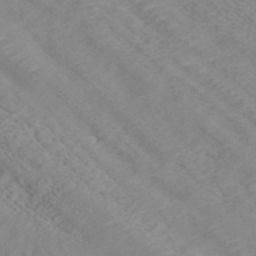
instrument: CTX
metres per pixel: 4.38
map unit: ANa
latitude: 37.7261
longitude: 23.5777
